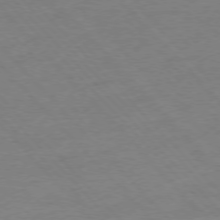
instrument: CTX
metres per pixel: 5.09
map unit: Hpe
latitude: -77.2943
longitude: -14.7813
